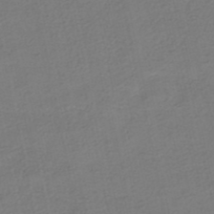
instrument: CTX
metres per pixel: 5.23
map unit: HNhu
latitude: -40.0850
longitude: 102.6330
